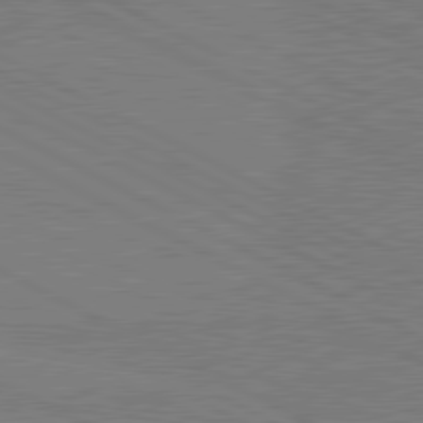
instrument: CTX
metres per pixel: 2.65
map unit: lApd
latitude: 80.8191
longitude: -127.5182
